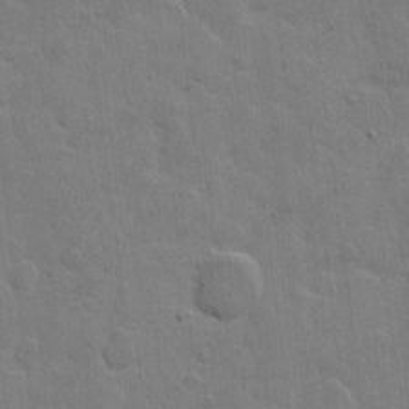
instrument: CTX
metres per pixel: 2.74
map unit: Hto
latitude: 5.4237
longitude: -61.7827
